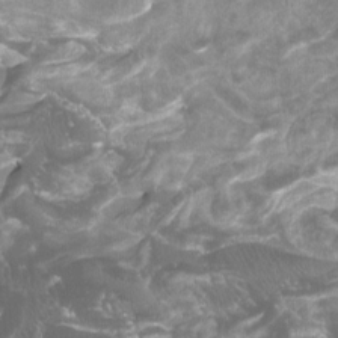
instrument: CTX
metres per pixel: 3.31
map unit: Htu
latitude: -7.1242
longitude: -49.2537
